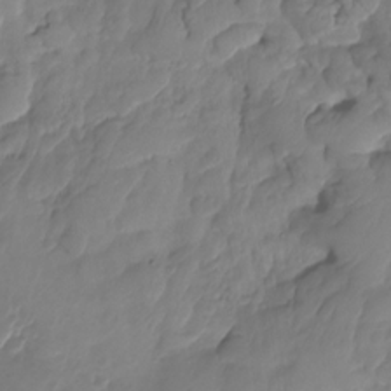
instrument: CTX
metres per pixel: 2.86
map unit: HNhu
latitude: -25.3698
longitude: 49.8989
